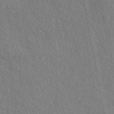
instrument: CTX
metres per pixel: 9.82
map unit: eAb
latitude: 49.9717
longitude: 117.0108
